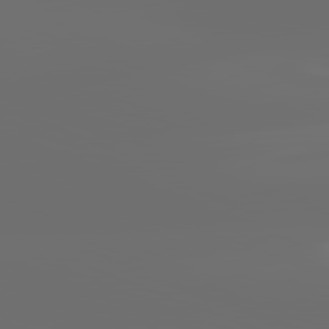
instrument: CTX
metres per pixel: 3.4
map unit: lApd
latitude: 81.9717
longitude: -165.4804
